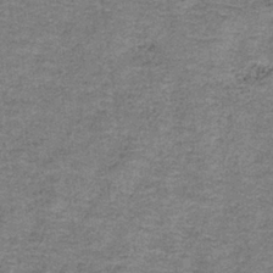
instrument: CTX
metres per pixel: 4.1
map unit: HNb
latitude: -35.1809
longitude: 52.9352
